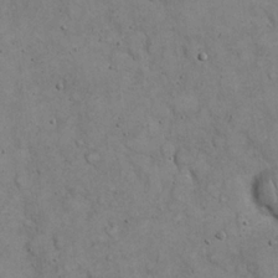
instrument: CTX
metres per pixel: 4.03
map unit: eHh
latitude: 20.1389
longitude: -60.3467
